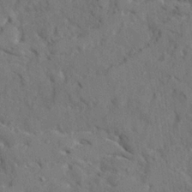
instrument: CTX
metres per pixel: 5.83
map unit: Ave
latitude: 22.3845
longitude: -130.7814
